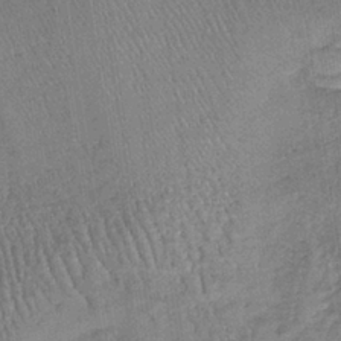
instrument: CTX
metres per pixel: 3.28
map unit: lHb
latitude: -37.6721
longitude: 68.0094
